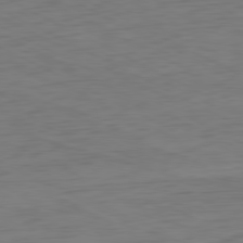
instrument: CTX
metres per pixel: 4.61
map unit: Ap
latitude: -80.7086
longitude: -60.8569
